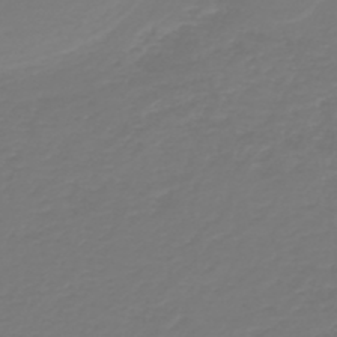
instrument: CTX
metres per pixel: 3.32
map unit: HNb
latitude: -46.6518
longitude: 54.6708
